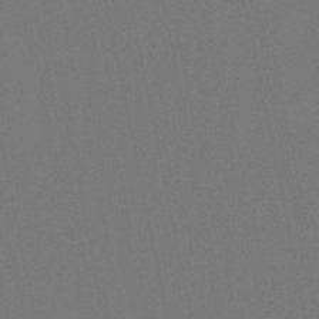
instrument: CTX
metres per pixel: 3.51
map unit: lHb
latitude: -50.9920
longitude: 80.2173
